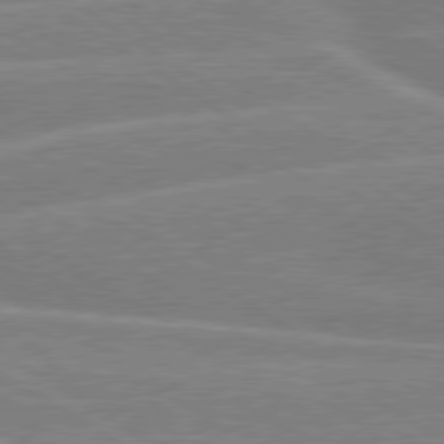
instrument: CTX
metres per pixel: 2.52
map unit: lApd
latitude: 79.3860
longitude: -131.0837
